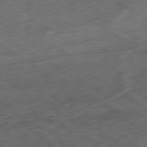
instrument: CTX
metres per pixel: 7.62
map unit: Ap
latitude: -80.4440
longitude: -71.7449
